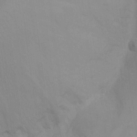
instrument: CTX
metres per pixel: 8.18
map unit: eHh
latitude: -9.2565
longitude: -67.5749
